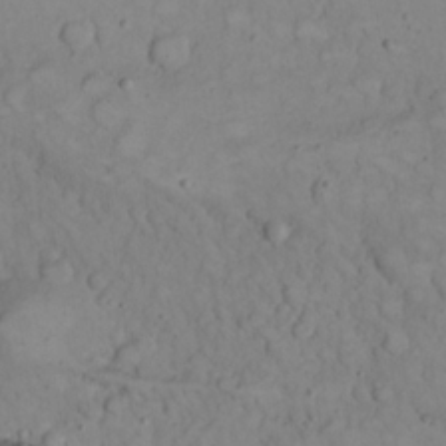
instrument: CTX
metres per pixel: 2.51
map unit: Nhu
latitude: 22.8002
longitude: -66.0633
